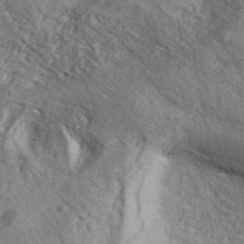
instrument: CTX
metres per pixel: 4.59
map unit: ANa
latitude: 42.1956
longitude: 52.1605
